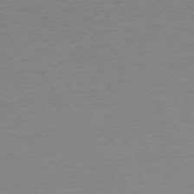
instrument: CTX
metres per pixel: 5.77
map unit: Ap
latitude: -74.8786
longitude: -79.3860
